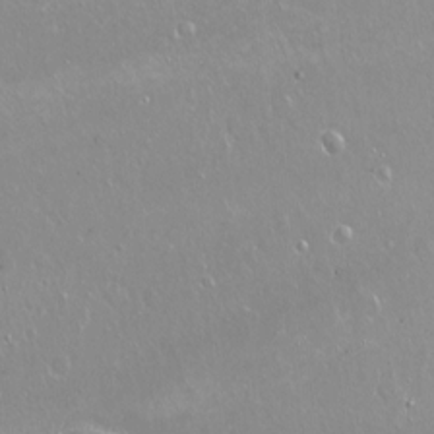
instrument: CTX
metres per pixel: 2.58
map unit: Hto
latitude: -7.6155
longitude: -46.2334
